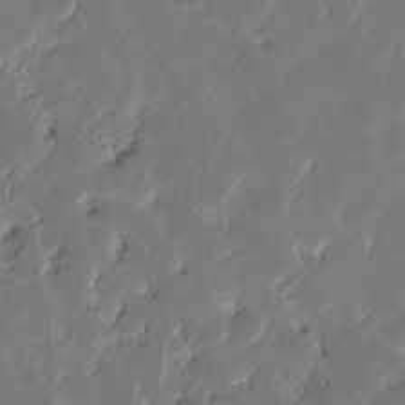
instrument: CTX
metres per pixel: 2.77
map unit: HNhu
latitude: -24.3873
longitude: 50.9920
